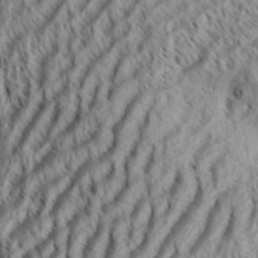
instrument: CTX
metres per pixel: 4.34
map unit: Aa
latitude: 33.9528
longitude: -137.8206
